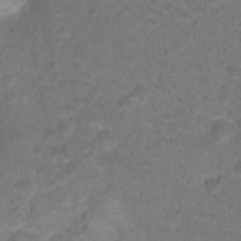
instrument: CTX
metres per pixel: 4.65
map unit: Hto
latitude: 19.0080
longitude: -39.0080
